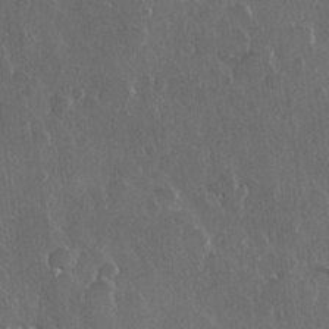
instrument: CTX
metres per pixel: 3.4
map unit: Hve
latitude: 22.5735
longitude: 148.0283
